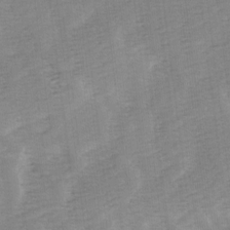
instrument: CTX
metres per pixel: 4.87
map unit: Ave
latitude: 9.7639
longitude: -106.8758
